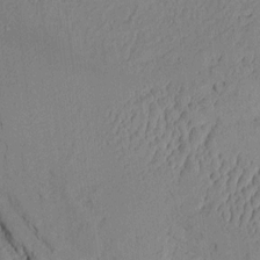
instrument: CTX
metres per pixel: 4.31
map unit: Aa
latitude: 10.2145
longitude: -127.6127
